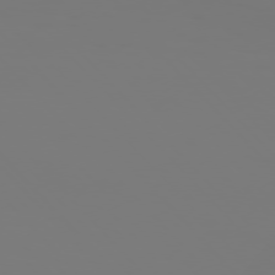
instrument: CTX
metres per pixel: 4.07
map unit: Hpe
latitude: 76.0633
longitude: -136.4034
